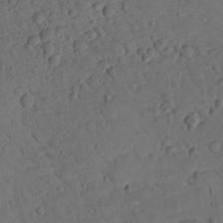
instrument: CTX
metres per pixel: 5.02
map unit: lHvf
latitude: 13.5938
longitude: 178.5384
